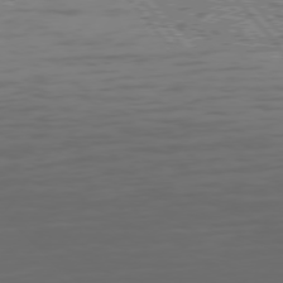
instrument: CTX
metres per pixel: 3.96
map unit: Hpe
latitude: 75.3482
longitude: -126.4412
